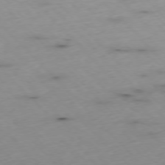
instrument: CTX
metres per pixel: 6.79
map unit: Ap
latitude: -76.8219
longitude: -91.5938
